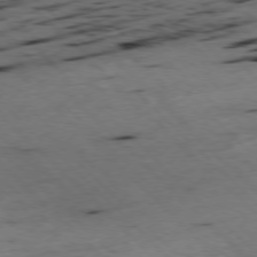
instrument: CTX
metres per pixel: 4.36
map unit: Ap
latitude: -77.6155
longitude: -61.4237
